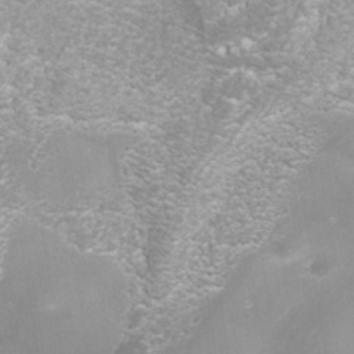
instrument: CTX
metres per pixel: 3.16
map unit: Nhe
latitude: -37.8233
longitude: -112.6112
